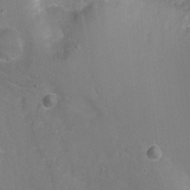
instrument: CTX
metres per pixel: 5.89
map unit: Nhu
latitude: -7.6722
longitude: -41.0458
